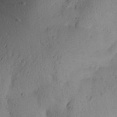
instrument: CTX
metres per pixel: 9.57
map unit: Aa
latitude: 23.2159
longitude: -149.0836
